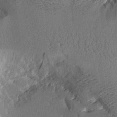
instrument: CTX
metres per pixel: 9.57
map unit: Aa
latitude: 10.9703
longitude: -127.5371
